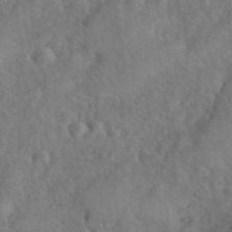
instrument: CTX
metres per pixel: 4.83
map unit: eHh
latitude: 40.4789
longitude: -56.3845
